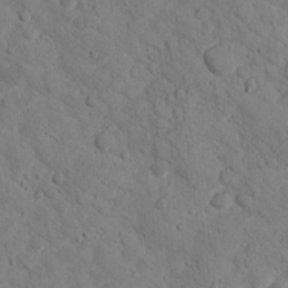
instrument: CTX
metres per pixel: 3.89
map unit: lHvf
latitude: 13.0459
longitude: 177.9556
